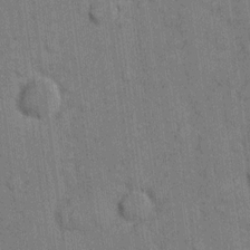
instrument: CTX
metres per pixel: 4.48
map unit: eHh
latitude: 10.4790
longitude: -66.4223
